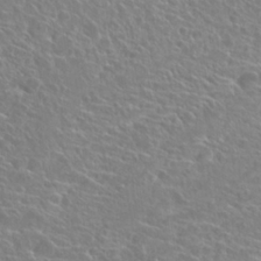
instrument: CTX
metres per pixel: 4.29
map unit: Hto
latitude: 22.9514
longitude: -40.5734
